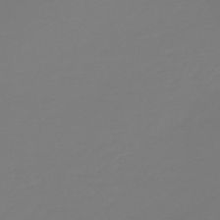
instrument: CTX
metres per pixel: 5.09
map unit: HNb
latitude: -46.3306
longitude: 56.4818
